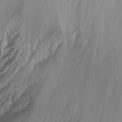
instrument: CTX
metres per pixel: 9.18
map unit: Nhu
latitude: -13.4077
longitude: -66.4223
